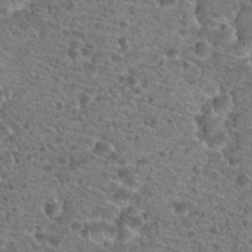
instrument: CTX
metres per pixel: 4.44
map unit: Hto
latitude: 19.9339
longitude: -41.2536
